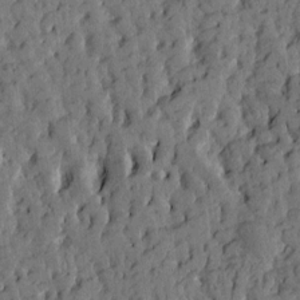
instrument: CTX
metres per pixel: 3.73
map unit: Htu
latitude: -3.4265
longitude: 175.0864
